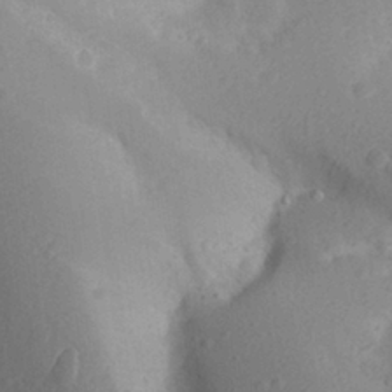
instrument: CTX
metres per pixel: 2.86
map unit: Aa
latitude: 27.9528
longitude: -145.1781
